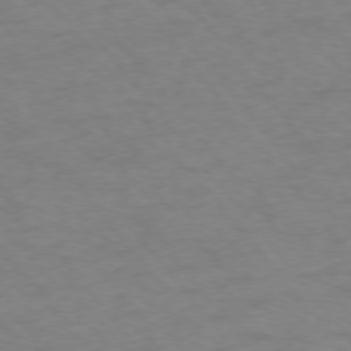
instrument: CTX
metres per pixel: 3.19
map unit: Ap
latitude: -76.6707
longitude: -64.5546
